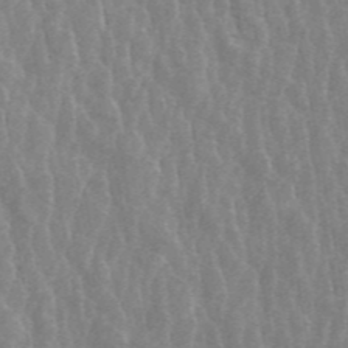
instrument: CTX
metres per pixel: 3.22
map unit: ANa
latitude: 45.6694
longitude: 28.8786
